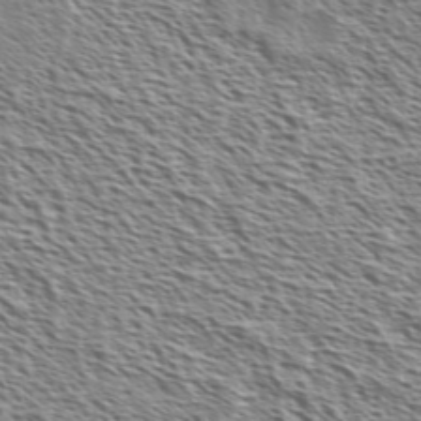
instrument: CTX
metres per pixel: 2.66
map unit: Ave
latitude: 36.9703
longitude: -111.4427
